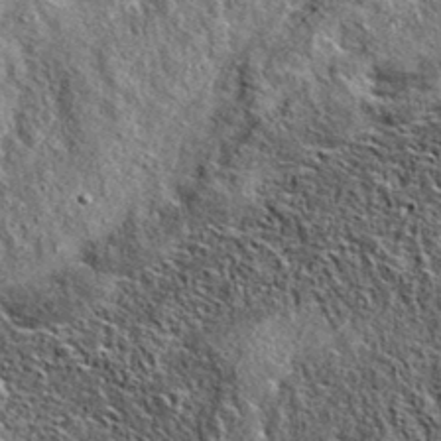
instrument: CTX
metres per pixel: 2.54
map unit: eAb
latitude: 36.9513
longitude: 109.6911
